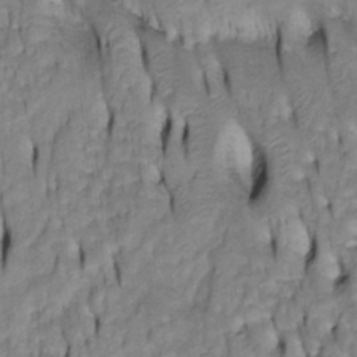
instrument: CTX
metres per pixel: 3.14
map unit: Htu
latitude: -4.6707
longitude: 150.6896
